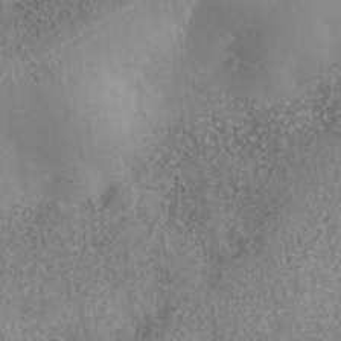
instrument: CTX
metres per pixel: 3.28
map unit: Nhe
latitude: -36.0094
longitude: -130.1767
